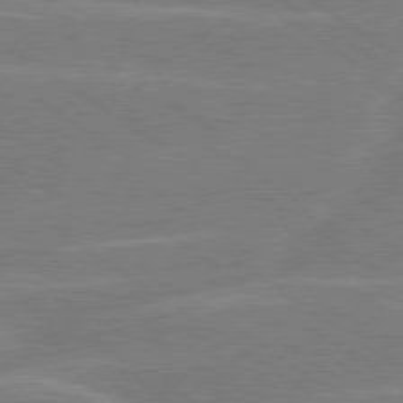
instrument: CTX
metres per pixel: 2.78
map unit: Hpe
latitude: 79.3104
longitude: -130.4790
